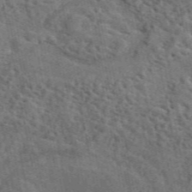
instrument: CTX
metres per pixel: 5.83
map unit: ANa
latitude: 49.7828
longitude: -80.8569
